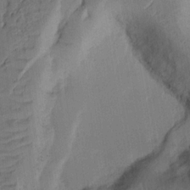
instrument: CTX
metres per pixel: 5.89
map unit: Ht
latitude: 9.8583
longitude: -78.2145
